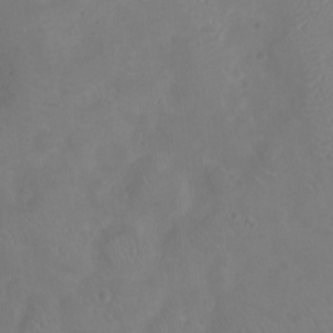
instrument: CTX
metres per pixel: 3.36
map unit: Ht
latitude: -4.7652
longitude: -16.5924
